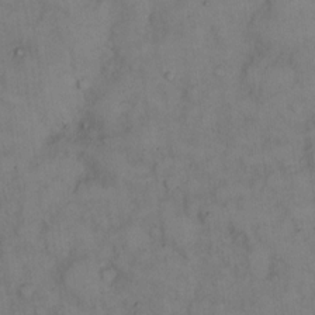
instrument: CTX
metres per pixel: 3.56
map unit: eHh
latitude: 14.1767
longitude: -62.0822
